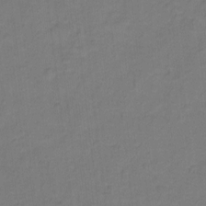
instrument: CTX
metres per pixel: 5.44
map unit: Hto
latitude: -2.2928
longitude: -34.3845
